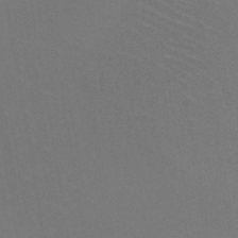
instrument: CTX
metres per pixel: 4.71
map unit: HNb
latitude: -46.9164
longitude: -43.7261
